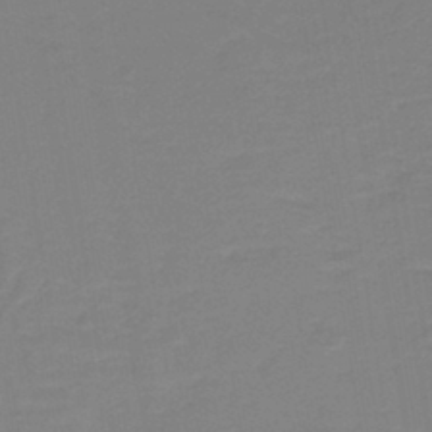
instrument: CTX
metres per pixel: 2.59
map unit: lHb
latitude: -42.1416
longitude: 52.5384
